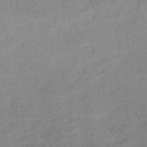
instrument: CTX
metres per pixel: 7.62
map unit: lHb
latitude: -35.4076
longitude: 68.8785
